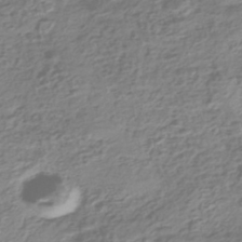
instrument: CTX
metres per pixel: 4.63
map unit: HNhu
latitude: -43.1053
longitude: 106.3118
